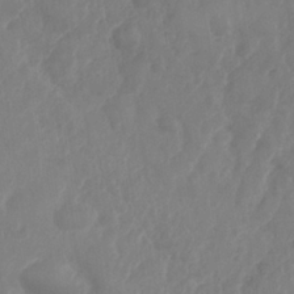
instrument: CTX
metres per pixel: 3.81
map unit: Nhe
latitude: -36.1227
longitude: -177.8772
